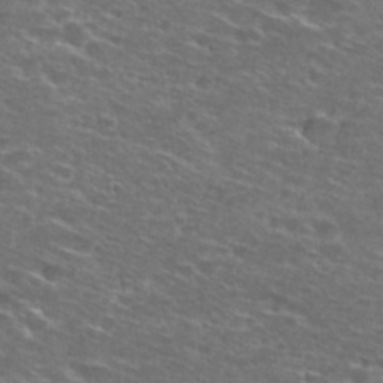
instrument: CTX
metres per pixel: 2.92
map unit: Hto
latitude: 28.1200
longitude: -48.8569
